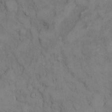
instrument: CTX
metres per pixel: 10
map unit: Hto
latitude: 9.0648
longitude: -60.4412
